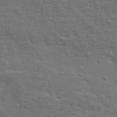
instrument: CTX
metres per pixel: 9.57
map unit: Ave
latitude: 39.7827
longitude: -113.8205
